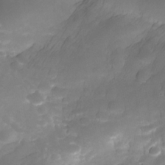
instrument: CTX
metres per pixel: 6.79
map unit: Nhe
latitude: -35.1053
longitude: -144.8569
